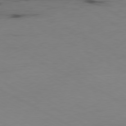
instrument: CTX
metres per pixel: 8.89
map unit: Ap
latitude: -80.5763
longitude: -95.1970
